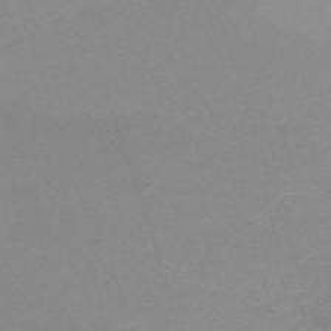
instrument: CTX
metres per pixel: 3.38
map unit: eHh
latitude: -62.9541
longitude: 48.8408
